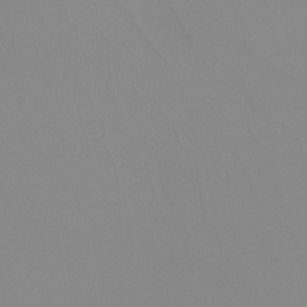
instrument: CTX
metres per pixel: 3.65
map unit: Nhu
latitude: -6.4440
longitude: -94.0822
